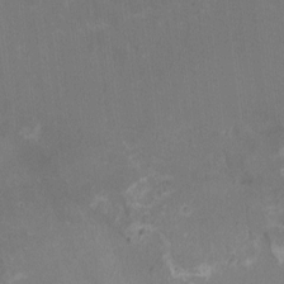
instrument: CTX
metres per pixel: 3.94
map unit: HNhu
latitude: -2.5006
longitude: -6.6113
